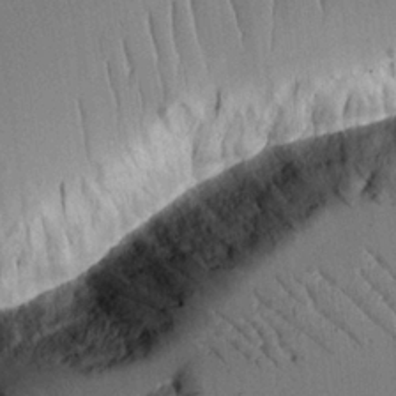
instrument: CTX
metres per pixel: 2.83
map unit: Aa
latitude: 12.7435
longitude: -126.2712
